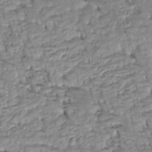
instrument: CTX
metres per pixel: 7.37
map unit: Htu
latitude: -5.3509
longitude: 154.0661
